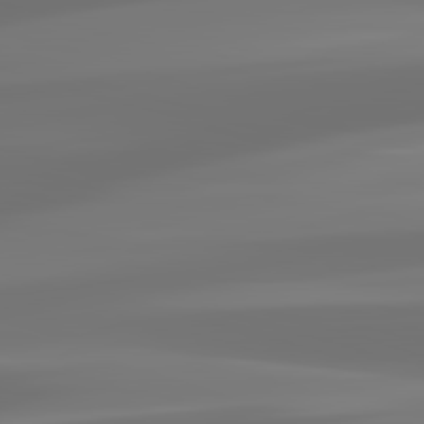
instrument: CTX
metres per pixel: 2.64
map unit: lApd
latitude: 83.2159
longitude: -130.2901
